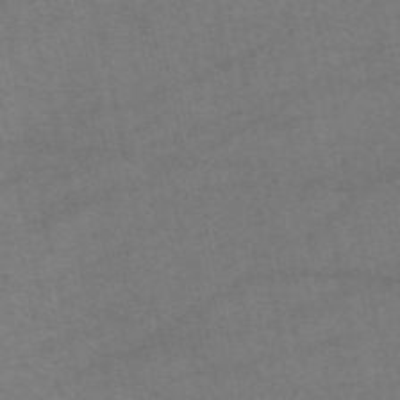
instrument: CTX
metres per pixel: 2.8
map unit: eAb
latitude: 51.4426
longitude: 108.1984
